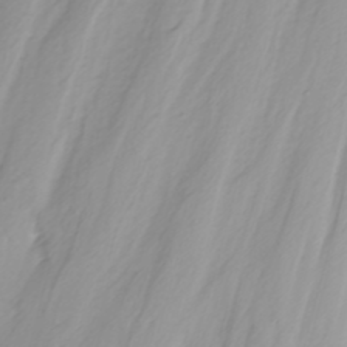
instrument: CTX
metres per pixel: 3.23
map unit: Nhu
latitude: -4.9163
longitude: -84.7246
